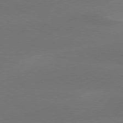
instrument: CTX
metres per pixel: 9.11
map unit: Hpe
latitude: 78.4412
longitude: -130.1011
